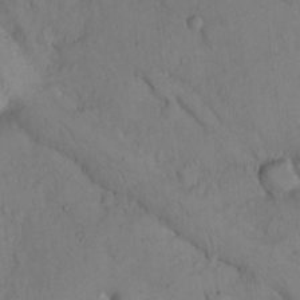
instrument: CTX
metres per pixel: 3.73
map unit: Hto
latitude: 12.3656
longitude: -56.4034
